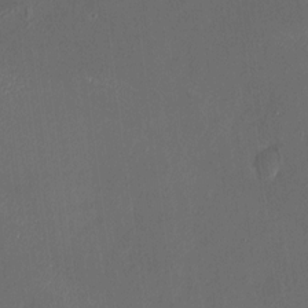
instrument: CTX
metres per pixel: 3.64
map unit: HNhu
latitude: 8.1956
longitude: 9.7666
